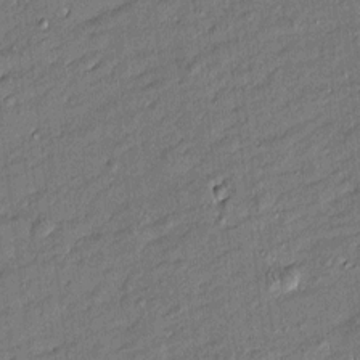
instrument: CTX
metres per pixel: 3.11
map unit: Htu
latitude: -7.4832
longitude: 176.9353
